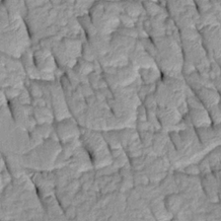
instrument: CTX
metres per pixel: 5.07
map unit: Htu
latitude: -0.0850
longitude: 150.3495
